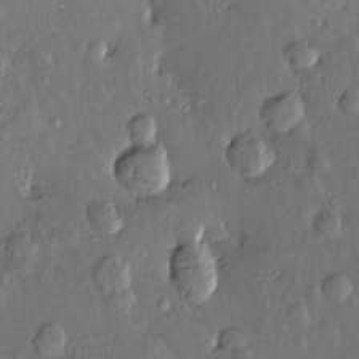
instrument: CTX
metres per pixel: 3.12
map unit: Htu
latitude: -0.1795
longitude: -176.6112
